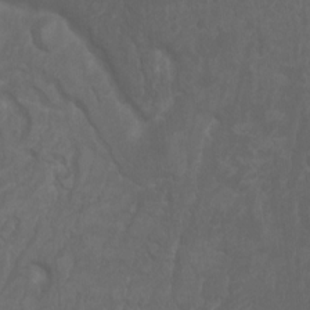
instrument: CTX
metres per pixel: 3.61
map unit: Nhu
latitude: 7.6694
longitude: -19.5371
